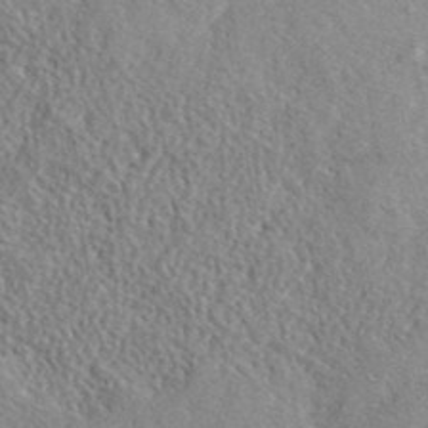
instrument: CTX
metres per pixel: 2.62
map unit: ANa
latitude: 41.5749
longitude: -86.5546
